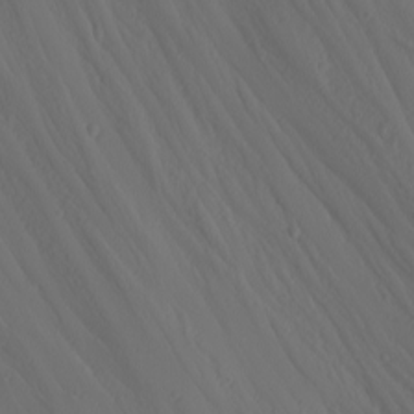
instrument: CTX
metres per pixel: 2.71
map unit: Nhu
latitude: -4.7085
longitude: -82.2711
